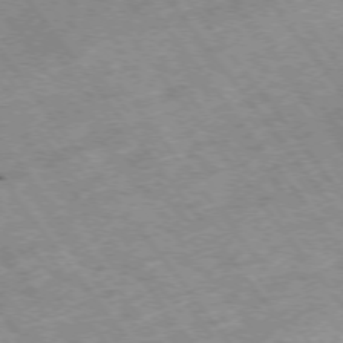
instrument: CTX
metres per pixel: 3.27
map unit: Hpe
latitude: -75.2565
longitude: -18.8758
